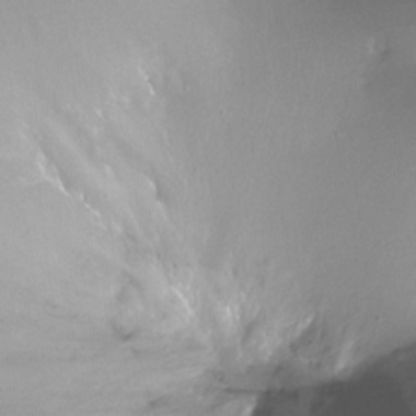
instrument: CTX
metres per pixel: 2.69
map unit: Ht
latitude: -12.2362
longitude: -45.2537
